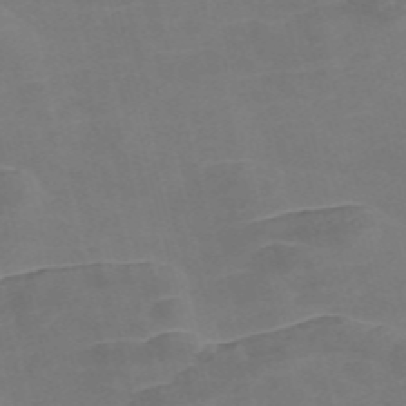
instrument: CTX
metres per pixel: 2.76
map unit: Nve
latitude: -57.0675
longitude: 52.7652
